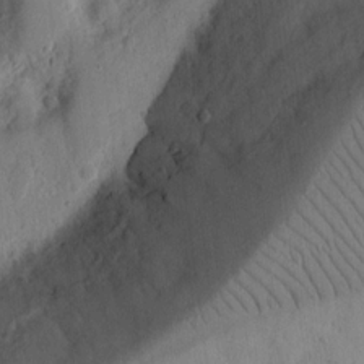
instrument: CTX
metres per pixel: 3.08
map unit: Ht
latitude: 11.7639
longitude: -74.9703
